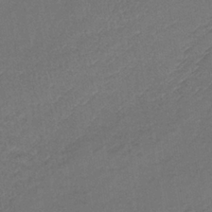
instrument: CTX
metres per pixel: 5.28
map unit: lHb
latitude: -35.4643
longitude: 65.4455
